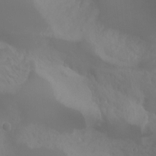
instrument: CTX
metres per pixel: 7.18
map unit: Aa
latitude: -8.7463
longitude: -78.3656
